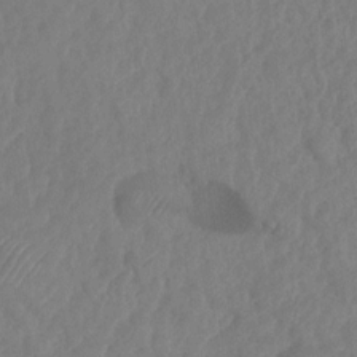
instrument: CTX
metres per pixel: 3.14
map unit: HNhu
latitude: -24.3306
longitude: 49.6533
